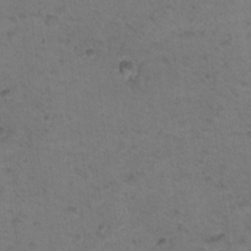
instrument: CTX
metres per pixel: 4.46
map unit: Nhu
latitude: 17.8961
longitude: -31.0270
